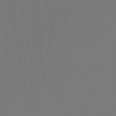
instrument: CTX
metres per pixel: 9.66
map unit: lHb
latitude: -47.5399
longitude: 65.9178
